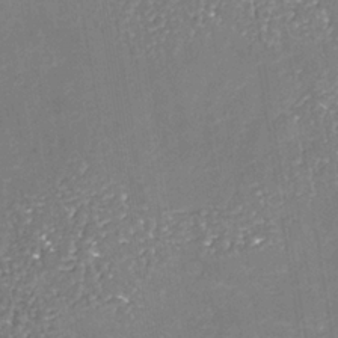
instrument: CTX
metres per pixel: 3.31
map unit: Nhu
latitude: -38.0094
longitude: -82.5923
